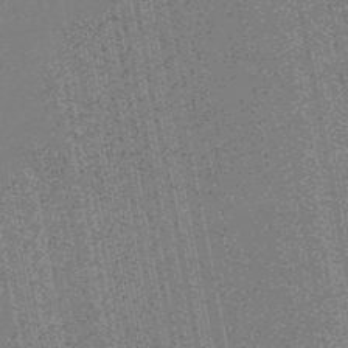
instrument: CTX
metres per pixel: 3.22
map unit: HNb
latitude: -50.1795
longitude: -42.3845
